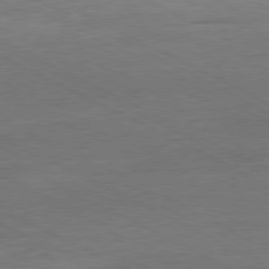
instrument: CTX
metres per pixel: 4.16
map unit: Ap
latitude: -80.4818
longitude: -82.8191
